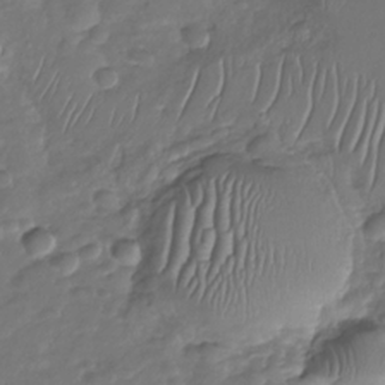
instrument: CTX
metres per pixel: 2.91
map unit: Nhu
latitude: -30.4062
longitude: -61.4426
